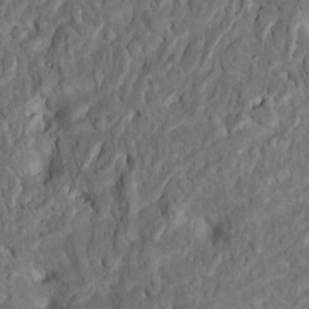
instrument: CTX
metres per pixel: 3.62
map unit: Htu
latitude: -6.5573
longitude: 145.4266
